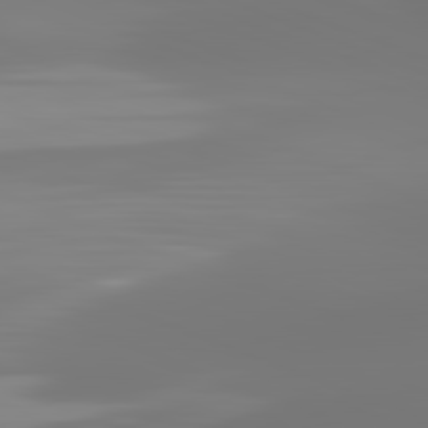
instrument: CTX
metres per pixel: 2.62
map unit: lApd
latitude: 82.0822
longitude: -150.7624
